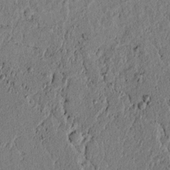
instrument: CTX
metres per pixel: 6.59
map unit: lAvf
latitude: 5.7450
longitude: 164.0661
